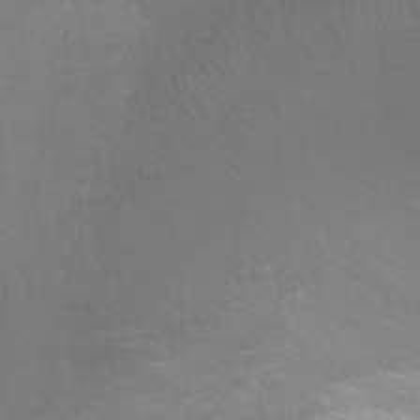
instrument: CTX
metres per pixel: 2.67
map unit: Ht
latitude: 1.0269
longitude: -32.7057
